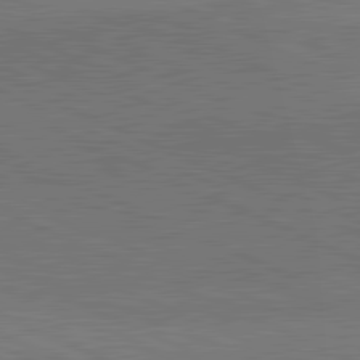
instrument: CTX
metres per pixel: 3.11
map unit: lApd
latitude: 81.8772
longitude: 148.8597
